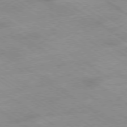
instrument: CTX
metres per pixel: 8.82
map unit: Hpe
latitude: -78.8975
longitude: -21.0270
